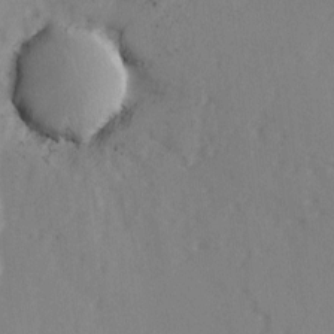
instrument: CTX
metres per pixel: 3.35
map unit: Ave
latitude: 2.6301
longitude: -111.1781
